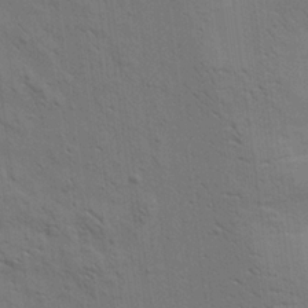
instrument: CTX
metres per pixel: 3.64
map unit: Aa
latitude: 22.1389
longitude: -140.5356
